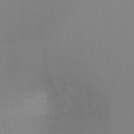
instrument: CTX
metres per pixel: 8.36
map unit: Ht
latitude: 1.9150
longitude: -25.6127
